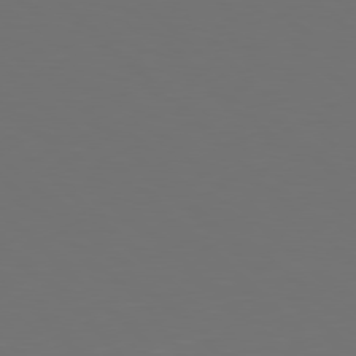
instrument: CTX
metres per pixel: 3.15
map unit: Hpe
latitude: 77.7827
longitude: -171.2915
